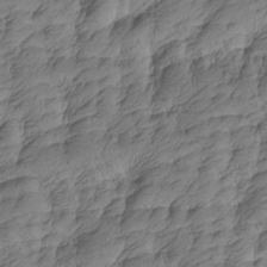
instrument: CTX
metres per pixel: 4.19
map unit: Htu
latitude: -5.3131
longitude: -178.2901
